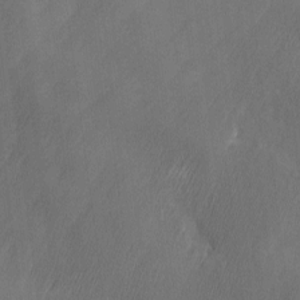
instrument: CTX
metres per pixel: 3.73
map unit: Ave
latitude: 10.1389
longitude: -105.9528
